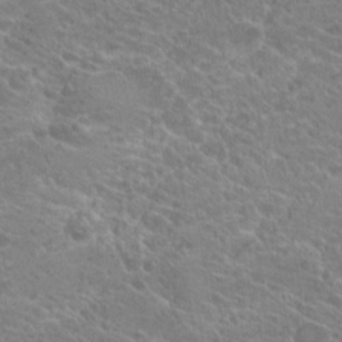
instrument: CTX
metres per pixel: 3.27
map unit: Hto
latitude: 22.3278
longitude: -38.9891
